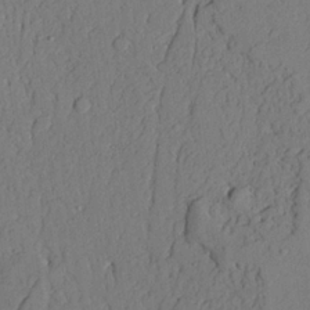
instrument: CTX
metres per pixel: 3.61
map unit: lAvf
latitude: 23.1403
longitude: -109.9339
